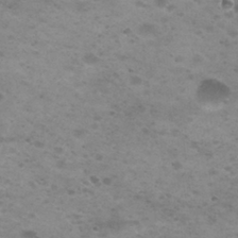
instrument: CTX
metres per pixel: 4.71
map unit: Nhu
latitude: 29.5938
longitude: -47.8017
